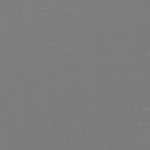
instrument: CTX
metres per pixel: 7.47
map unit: HNb
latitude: -50.6896
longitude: -46.8758
